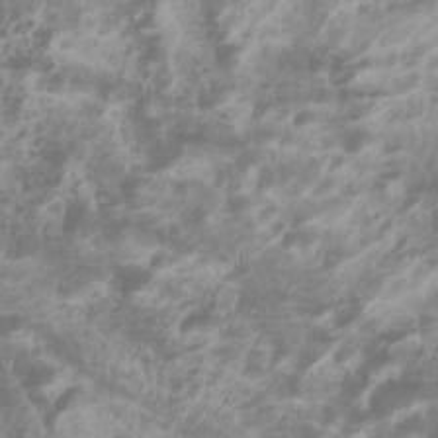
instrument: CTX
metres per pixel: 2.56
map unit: Htu
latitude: -0.8030
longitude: -77.6505
